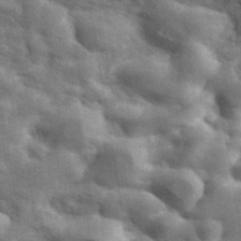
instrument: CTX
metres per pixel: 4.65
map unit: ANa
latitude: 41.7450
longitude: 13.6722
